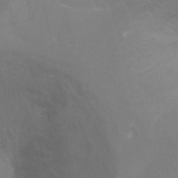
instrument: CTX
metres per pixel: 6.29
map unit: Ht
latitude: -1.7667
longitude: -32.5168
